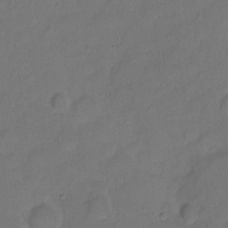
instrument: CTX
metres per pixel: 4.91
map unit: Hto
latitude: 5.1025
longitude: -61.3670
